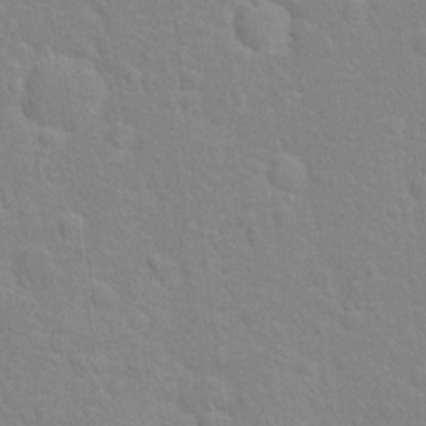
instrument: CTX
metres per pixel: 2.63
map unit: Hto
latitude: 16.4223
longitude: -41.1025
